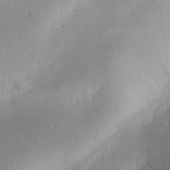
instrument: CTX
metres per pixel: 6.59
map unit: eHh
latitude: 17.9150
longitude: -70.7057
